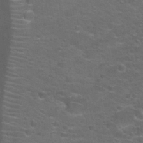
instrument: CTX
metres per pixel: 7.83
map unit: Nhu
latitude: 26.4601
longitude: -51.4426
